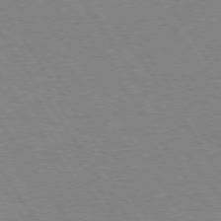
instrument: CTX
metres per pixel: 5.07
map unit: Hpe
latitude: 74.3656
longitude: -140.3656
